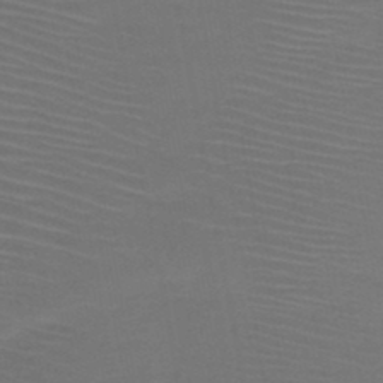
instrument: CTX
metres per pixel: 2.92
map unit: HNb
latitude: -47.9556
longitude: -42.5735
